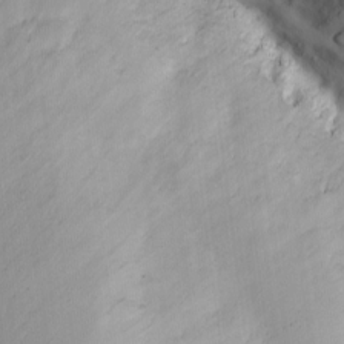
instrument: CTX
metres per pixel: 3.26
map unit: eHh
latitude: -8.9164
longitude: -66.2522
